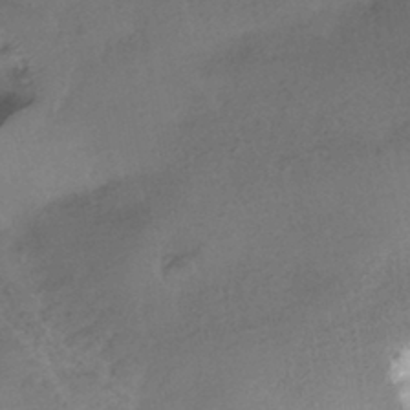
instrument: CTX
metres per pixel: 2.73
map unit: HNhu
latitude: -41.6344
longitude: 96.0850
